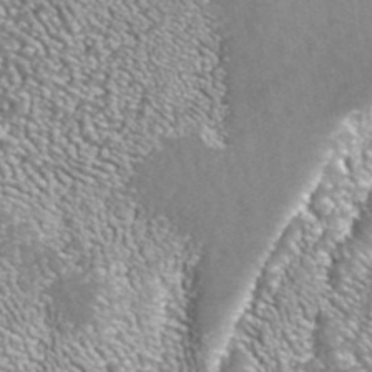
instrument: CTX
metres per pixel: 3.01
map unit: ANa
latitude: 42.0633
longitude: 23.8045
